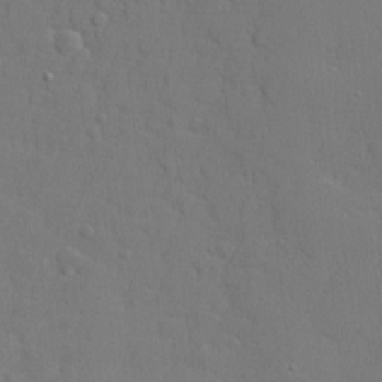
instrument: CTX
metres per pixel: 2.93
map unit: lHvf
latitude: 23.3671
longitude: 141.7477
